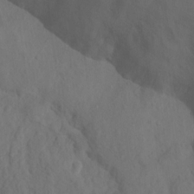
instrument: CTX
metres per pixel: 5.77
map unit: Nhu
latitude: 12.5357
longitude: -28.1955
